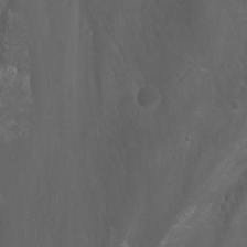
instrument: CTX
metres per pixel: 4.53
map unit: Nhu
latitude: -10.0283
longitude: -69.7449
